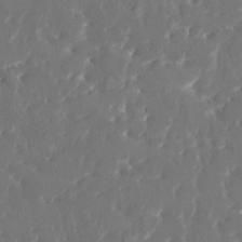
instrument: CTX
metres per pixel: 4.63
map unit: HNhu
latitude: 4.3467
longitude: 10.2928
